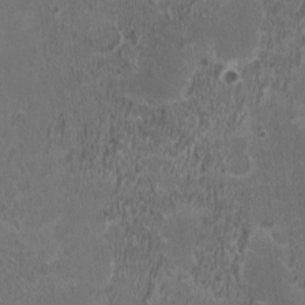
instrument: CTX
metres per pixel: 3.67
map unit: HNhu
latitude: 0.1955
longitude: -0.7813
